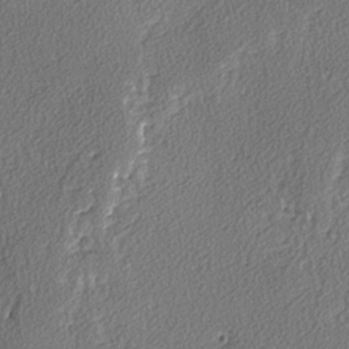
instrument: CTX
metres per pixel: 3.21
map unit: lAvf
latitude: -3.6154
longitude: -108.1766
